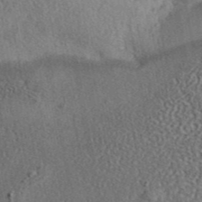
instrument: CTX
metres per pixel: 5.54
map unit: ANa
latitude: 43.6316
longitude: 48.6330
